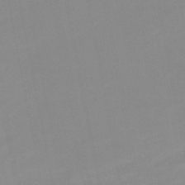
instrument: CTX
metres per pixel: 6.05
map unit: HNb
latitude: -51.3699
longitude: -50.3656
